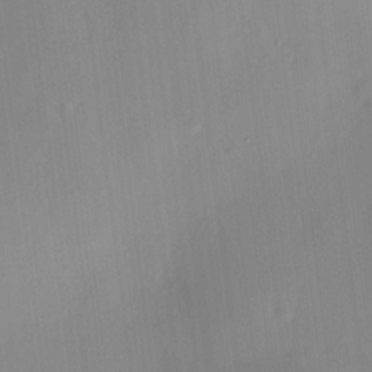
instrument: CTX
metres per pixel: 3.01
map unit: HNhu
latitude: 8.1389
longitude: 9.4076
